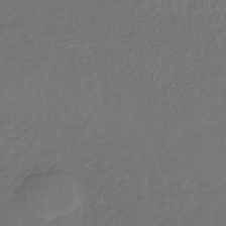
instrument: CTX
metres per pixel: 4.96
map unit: lHb
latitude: -38.9353
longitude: 70.8408
